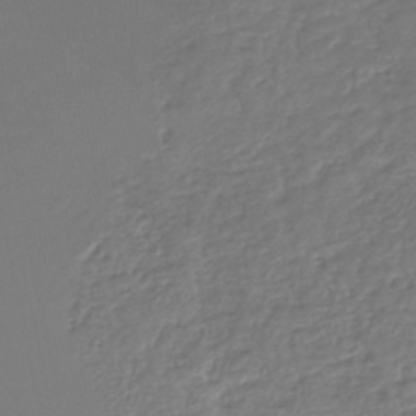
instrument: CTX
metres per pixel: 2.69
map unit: lHb
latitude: -42.2361
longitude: 75.8801
